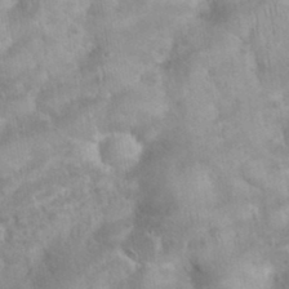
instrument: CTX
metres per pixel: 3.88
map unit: eHh
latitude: 35.6505
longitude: -62.2334
